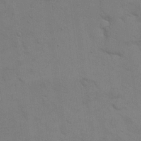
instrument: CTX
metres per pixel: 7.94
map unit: eHh
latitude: 17.1781
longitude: -66.7624
